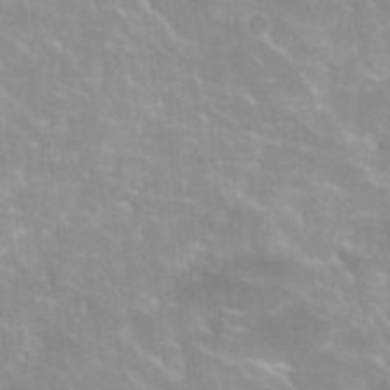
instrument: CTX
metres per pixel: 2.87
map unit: Hto
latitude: 22.8002
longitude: -42.2334
